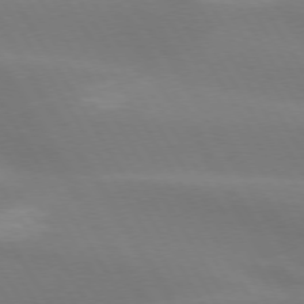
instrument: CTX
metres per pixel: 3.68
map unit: lApd
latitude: 73.7828
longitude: -48.9325
